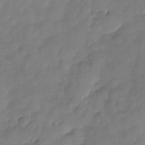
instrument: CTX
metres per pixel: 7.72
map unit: Nhu
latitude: -17.6155
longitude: -57.3859
